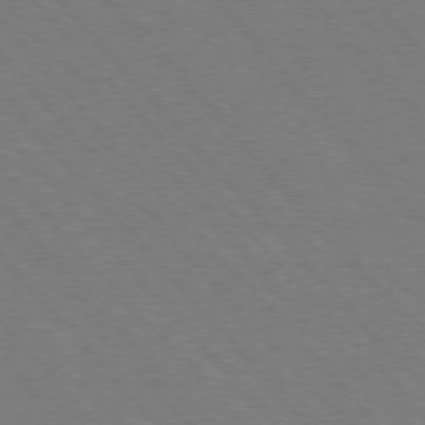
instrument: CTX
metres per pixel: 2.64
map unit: Hpe
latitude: -76.9542
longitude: -13.1025
